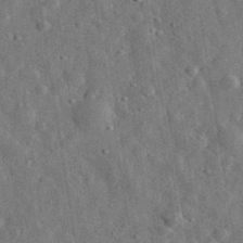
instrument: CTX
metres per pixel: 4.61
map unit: eHh
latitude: 31.7639
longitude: -74.4979
